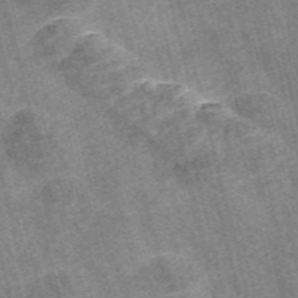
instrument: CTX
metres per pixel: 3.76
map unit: Nve
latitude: -56.5196
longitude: 53.5777
